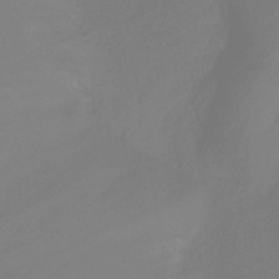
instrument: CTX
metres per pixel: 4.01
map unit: HNhu
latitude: -28.6707
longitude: 67.0486
